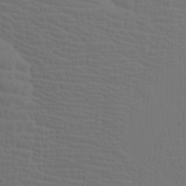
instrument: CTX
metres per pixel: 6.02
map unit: Htu
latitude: -7.2754
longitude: -69.5938
